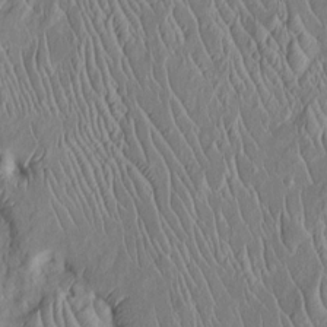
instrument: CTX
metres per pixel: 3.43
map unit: Htu
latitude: -5.8989
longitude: 153.2376
